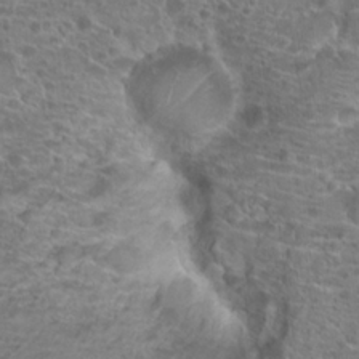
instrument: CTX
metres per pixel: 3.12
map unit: Hto
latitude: 20.0633
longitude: -40.6490
